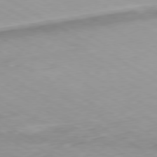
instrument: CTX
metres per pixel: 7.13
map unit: Hpe
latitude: -80.5196
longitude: 20.5573
